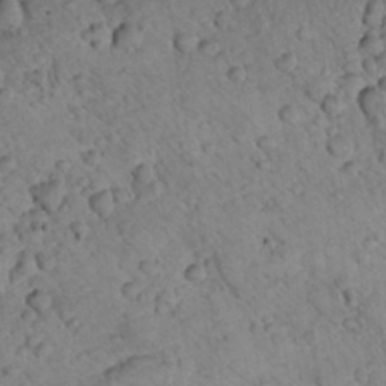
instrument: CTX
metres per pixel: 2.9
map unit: lHvf
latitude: 13.5182
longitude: 178.8597
